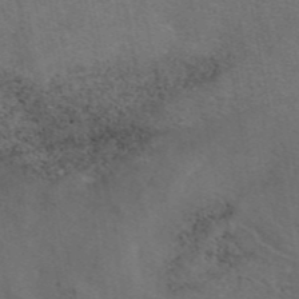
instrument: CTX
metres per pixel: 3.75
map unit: eAb
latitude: 46.7247
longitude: 114.3684
